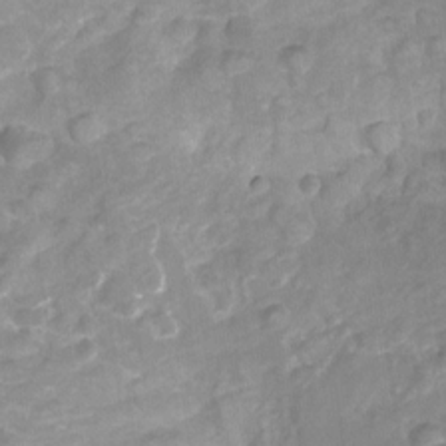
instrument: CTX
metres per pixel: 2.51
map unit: Nhu
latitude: -22.0661
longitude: -56.1388
